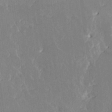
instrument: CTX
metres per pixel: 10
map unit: HNhu
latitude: 4.8191
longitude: -6.1767
